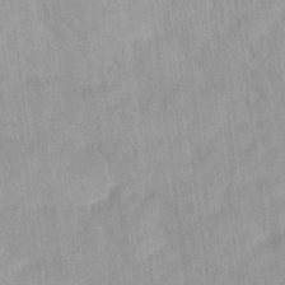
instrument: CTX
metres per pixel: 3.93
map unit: Ave
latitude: 12.2523
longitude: -106.5924
